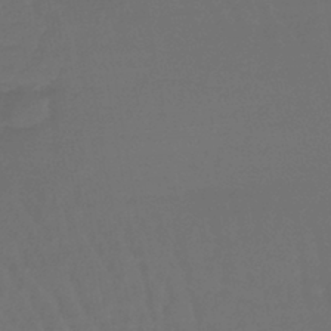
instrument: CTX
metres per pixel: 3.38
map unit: lHb
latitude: -43.4832
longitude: 66.1417
